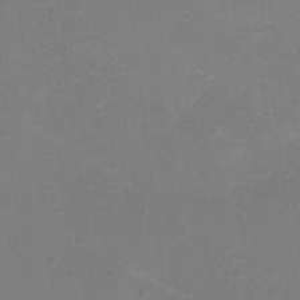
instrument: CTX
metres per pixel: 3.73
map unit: Nhu
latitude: 4.0633
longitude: -26.8002
